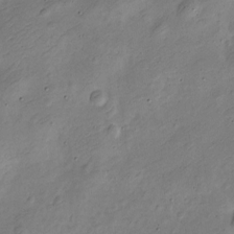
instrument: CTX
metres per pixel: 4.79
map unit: Nve
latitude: -24.8030
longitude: 107.0676
